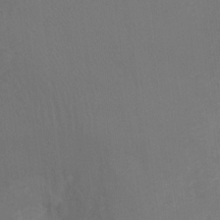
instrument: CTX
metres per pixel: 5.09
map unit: Ht
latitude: -10.3495
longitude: -35.2726
